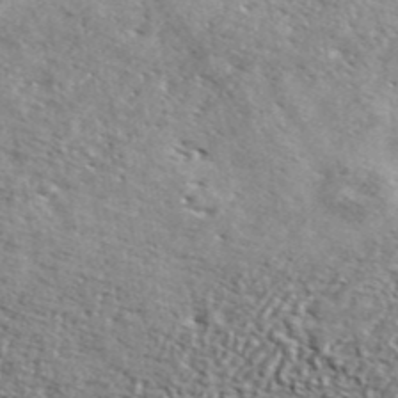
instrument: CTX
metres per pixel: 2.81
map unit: lHvf
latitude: 42.5357
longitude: -88.4412
